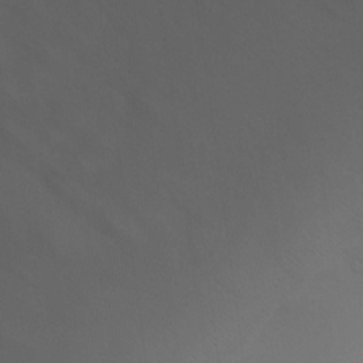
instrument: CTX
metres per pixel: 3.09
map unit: Ht
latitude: -0.8975
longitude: -18.2711
